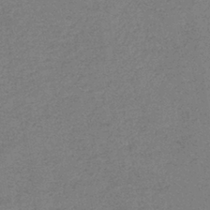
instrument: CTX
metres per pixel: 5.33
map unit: eHb
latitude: -41.1242
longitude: 79.8611
